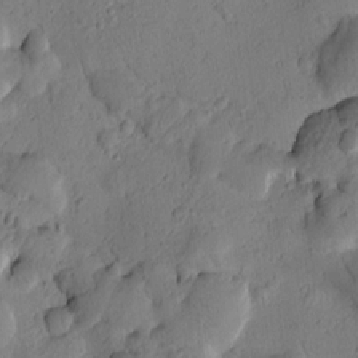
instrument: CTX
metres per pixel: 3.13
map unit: Htu
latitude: 2.9136
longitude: 178.0472
